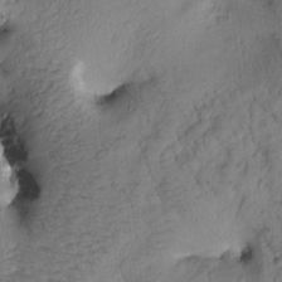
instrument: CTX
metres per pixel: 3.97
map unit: Htu
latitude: 0.3845
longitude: 174.5951
